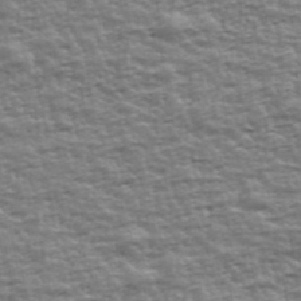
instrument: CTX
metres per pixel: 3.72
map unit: Ave
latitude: 42.4034
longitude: -113.1403
